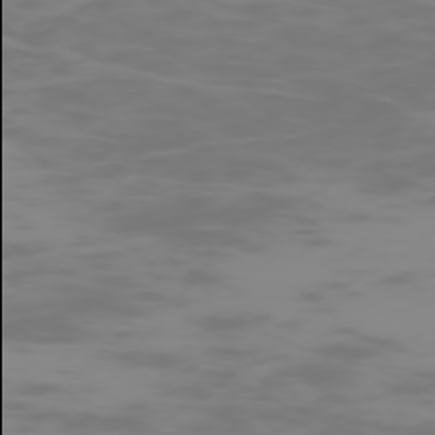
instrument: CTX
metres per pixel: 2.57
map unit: Hpe
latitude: -74.7086
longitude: 6.0094
